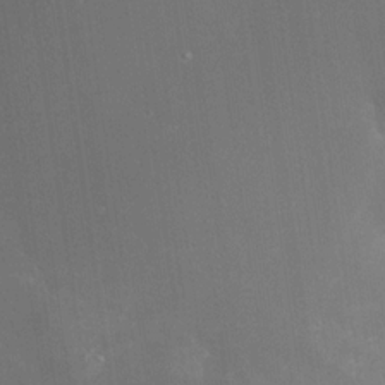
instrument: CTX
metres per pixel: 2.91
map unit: Nhe
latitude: -32.8030
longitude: -117.1781
